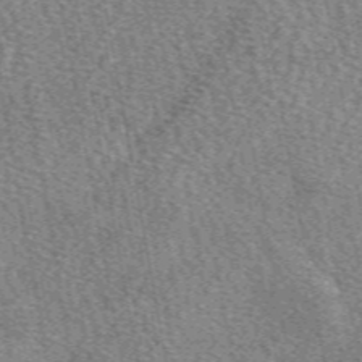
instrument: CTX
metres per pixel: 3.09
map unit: eAb
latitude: 50.4223
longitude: 115.2187
